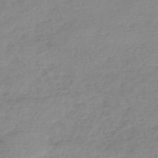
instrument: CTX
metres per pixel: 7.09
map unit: lHb
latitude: -44.2362
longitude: 70.1606
